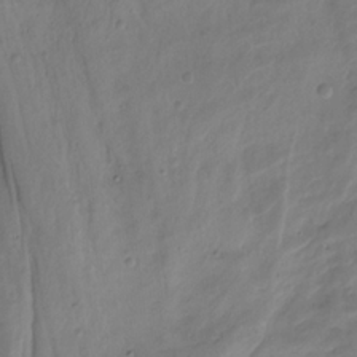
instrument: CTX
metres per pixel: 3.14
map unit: Hto
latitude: -8.5574
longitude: -44.5923
